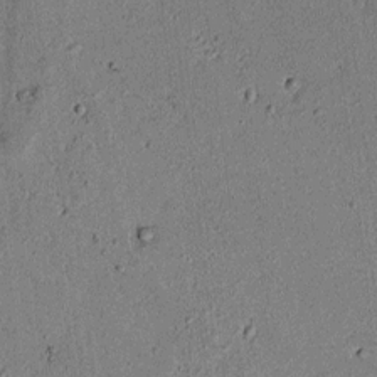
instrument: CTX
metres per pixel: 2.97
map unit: lAvf
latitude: 5.8772
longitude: 168.1794
